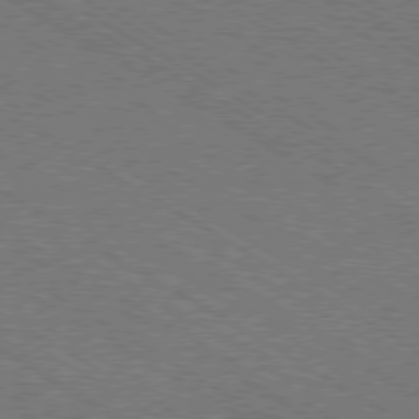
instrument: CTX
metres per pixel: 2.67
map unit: Ap
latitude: -79.5777
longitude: -78.8191
